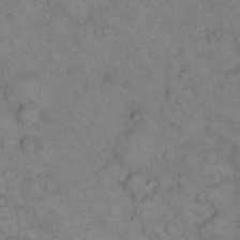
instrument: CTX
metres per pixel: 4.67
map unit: eHh
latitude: 14.3468
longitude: -63.2726
